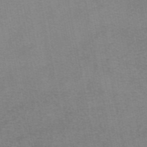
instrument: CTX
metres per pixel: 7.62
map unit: eAb
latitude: 48.7435
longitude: 103.7856
